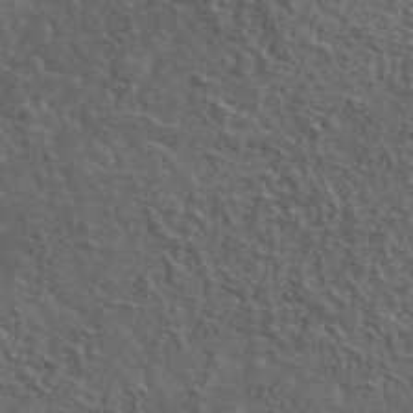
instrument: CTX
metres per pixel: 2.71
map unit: lHvf
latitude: 38.6301
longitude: -87.4615
